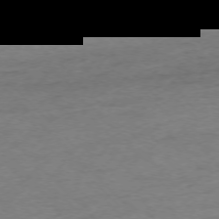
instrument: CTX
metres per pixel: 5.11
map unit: Ap
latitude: -74.9542
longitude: -78.4034
